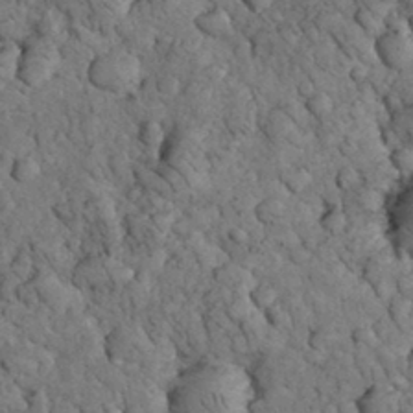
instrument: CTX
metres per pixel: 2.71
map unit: eHh
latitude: 32.9325
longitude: -66.9513
